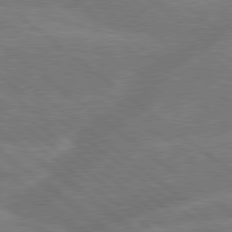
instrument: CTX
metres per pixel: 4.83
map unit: Hpe
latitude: 79.1403
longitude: -153.1214
